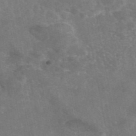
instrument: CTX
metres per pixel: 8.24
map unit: eAb
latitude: 46.2523
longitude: 120.1228
